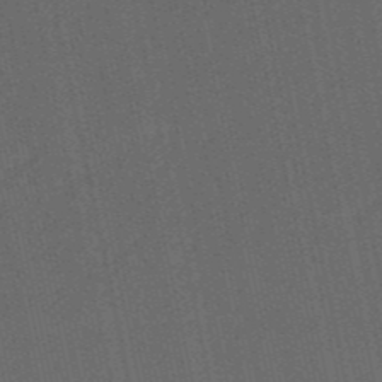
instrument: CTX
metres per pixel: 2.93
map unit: HNb
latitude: -53.1998
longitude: -42.7057
